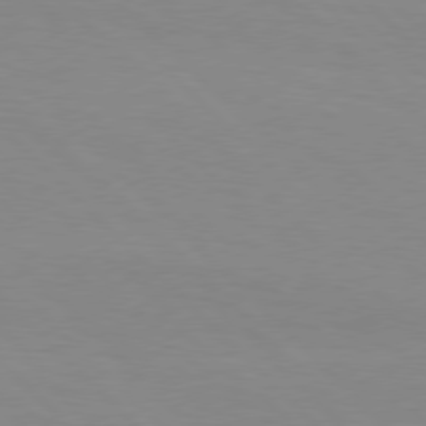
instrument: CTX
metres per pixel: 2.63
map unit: Hpe
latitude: 77.2726
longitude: -160.5923
